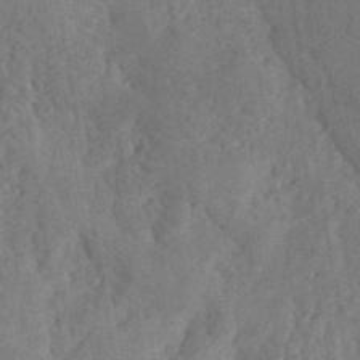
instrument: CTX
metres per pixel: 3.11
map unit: ANa
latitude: 41.1025
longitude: 52.2739
